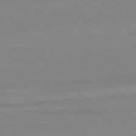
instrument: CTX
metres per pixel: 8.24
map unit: Ap
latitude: -79.5588
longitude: -55.6127
